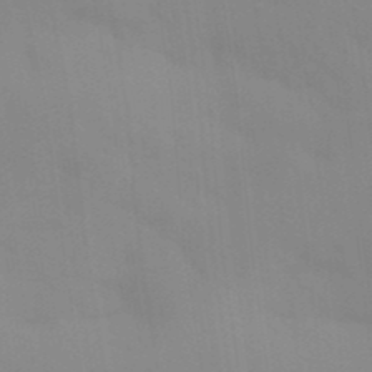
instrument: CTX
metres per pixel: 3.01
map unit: Aa
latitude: 32.1011
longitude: -145.9717
